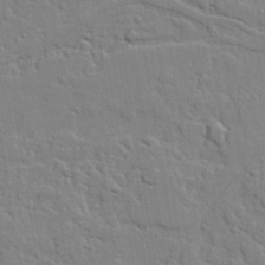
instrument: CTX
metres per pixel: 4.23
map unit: lAvf
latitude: 23.0269
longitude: -110.1767
